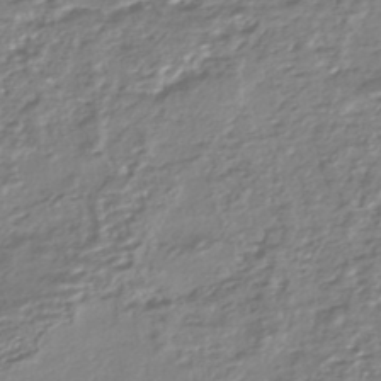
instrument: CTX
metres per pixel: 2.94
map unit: HNhu
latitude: -44.5763
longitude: 96.8975
